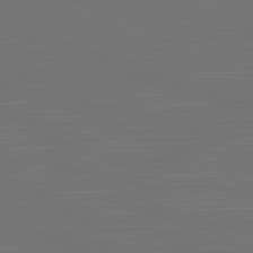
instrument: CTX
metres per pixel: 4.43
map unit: Hpe
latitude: -82.3684
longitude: 7.8422
